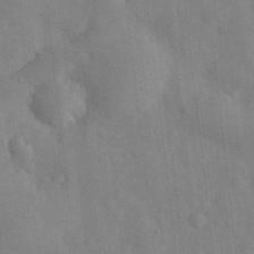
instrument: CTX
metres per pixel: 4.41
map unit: eHh
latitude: 30.9703
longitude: -72.0444
